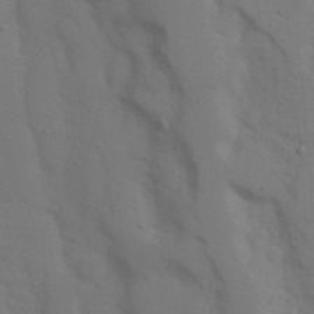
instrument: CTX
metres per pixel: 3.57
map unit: Nhu
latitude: 19.4993
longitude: -73.4049
